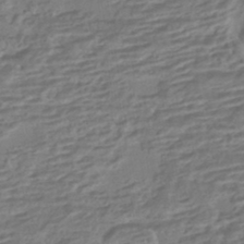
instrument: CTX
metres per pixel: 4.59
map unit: HNhu
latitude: -42.8785
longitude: 104.6518
